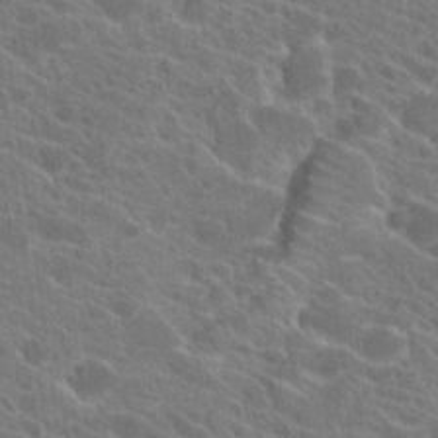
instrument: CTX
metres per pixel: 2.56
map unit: Hto
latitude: 23.6127
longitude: -39.2348
